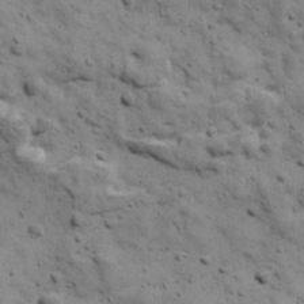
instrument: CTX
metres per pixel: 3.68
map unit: Ave
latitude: 17.2348
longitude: -134.1389
